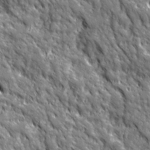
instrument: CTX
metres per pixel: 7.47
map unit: Ave
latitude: 19.8961
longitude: -135.1025
